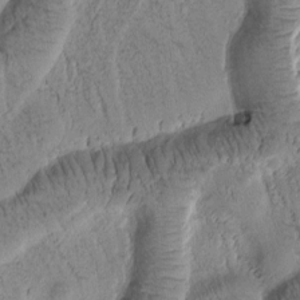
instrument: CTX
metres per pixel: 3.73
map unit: Htu
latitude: -1.1809
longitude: 172.1606
